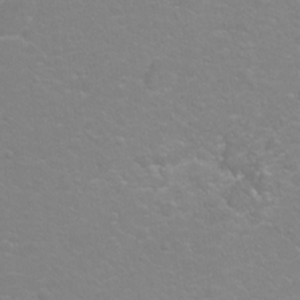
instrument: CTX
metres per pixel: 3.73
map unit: Hto
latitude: -4.8786
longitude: -35.2159
